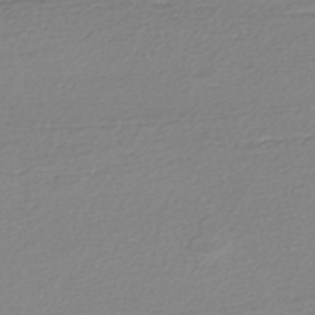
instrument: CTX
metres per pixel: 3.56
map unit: HNhu
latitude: -46.8219
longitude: 103.0486
